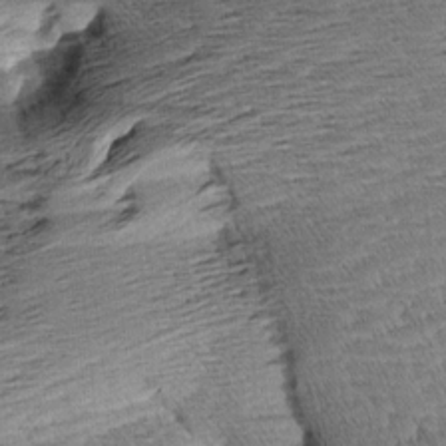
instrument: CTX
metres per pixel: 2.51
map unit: Aa
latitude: 8.4790
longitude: -140.9324
